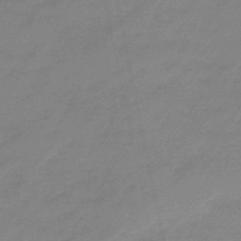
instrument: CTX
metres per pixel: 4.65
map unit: eHb
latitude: -46.0472
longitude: 86.7652
